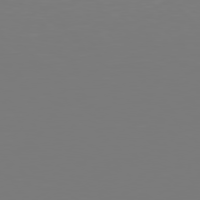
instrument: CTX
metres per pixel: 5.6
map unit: Hpe
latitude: 77.4804
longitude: -176.4790
